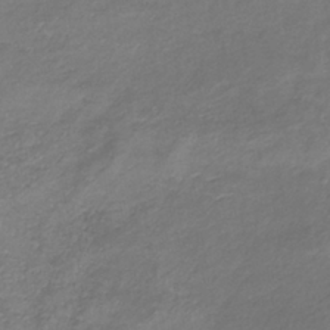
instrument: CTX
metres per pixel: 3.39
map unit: lHb
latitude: -37.5777
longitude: 72.8597
